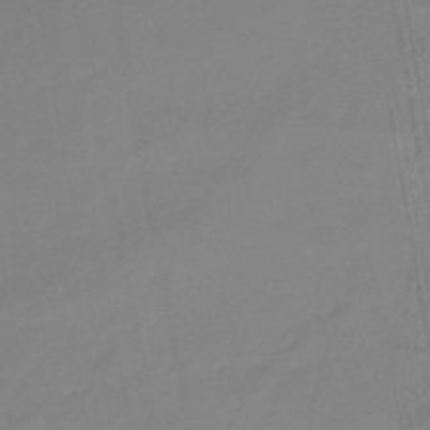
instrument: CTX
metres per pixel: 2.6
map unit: eHb
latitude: -45.3699
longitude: 88.4818
